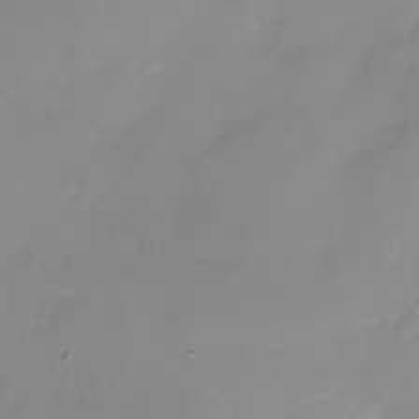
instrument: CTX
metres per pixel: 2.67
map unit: Nhe
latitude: -36.1227
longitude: -86.7624
